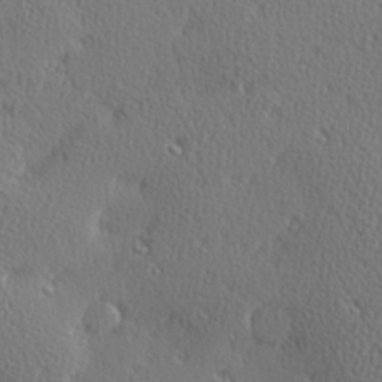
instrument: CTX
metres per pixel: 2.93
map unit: Hve
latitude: 27.3293
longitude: -93.0647
